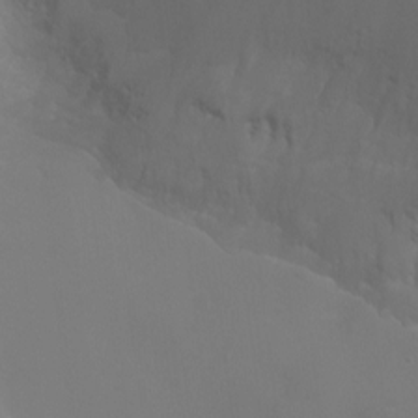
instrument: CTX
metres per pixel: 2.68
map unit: Ht
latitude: -2.6707
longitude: -19.1592
